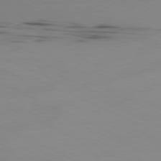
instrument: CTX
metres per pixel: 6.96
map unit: Ap
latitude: -81.2376
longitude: -93.6316
